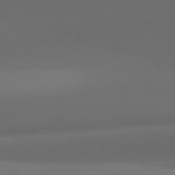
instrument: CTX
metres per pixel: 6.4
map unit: lApd
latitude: 81.9150
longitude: 143.9556
